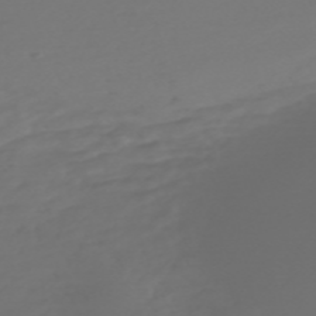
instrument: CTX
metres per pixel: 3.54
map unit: Nve
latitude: -59.5210
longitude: 57.8800
